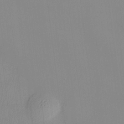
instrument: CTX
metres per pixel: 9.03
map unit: HNhu
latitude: 11.5938
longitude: 9.8800
